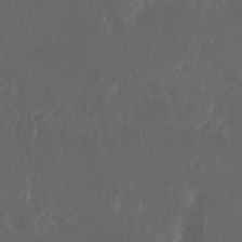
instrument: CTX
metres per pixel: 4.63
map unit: Nhu
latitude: 29.7072
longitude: -58.1956
